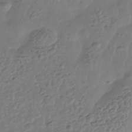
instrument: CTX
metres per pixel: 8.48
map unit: Nhe
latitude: -41.9367
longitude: -111.2915
